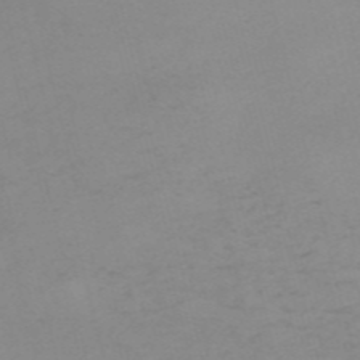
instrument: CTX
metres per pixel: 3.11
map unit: HNb
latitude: -56.6329
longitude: -43.4238
